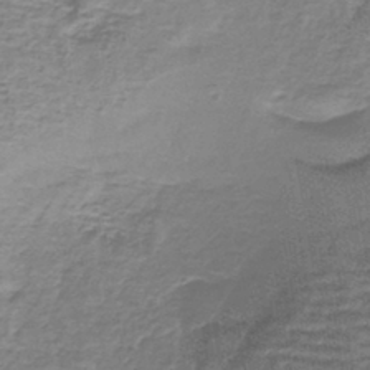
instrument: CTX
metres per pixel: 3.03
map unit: lHb
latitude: -40.9542
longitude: 59.3887
